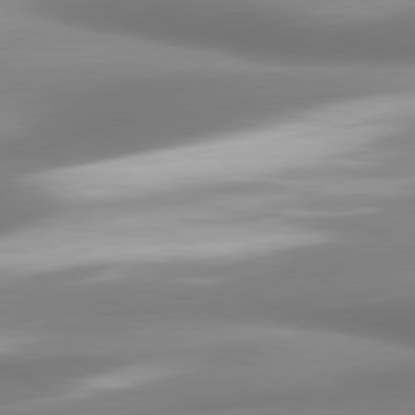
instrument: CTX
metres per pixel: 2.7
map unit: lApd
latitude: 80.3089
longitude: 179.5210
